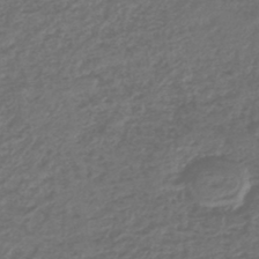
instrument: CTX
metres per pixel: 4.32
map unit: lHb
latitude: -43.7666
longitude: 70.7274
